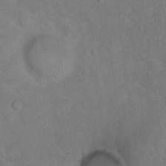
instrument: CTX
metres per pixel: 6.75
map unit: Hto
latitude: 17.1970
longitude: -40.6868
